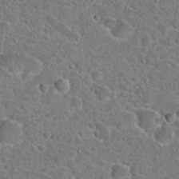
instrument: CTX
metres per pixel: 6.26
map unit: Hto
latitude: 22.4412
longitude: -46.0822
